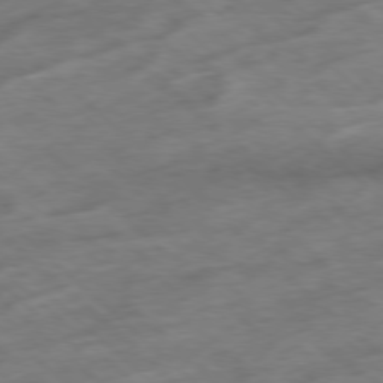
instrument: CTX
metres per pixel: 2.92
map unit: Hpe
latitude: -78.5384
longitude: -16.5357
